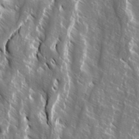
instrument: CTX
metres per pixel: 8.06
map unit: Ave
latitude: 14.8947
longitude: -133.3671
